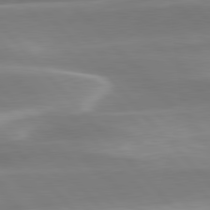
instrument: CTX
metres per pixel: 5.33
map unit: lApd
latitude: 79.8395
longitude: -114.4789
